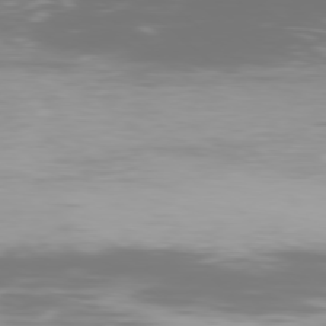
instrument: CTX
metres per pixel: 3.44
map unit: Ap
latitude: -78.9352
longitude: -72.0255
